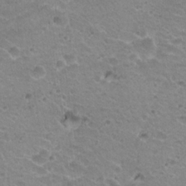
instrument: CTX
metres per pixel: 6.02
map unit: Hto
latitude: 20.9703
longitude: -32.2523
